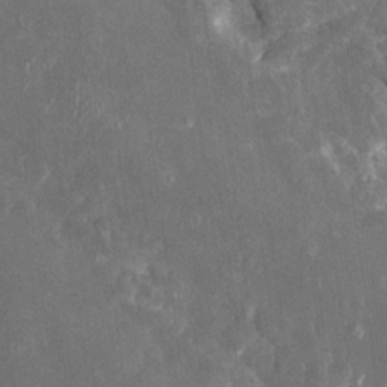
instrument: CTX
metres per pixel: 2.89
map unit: Htu
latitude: 2.1578
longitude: 142.2928
